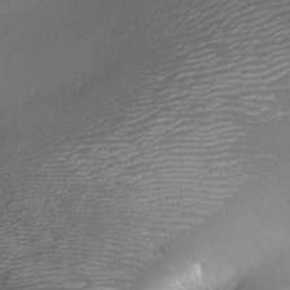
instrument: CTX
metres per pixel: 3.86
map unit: Aa
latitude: -8.3117
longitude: -71.7261
